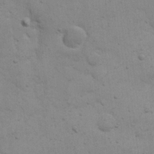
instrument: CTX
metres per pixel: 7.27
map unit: eHh
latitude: 20.6869
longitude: -62.5735
